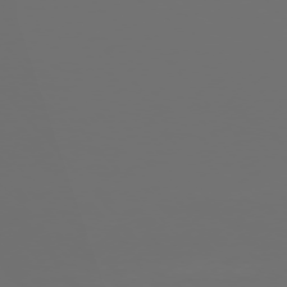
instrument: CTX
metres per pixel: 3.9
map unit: Ap
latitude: -76.1039
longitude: -63.6883
